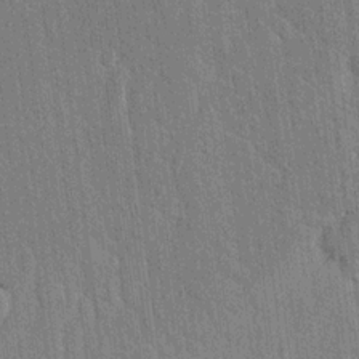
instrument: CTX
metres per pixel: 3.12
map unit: lAvf
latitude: 7.1970
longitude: 165.7856
